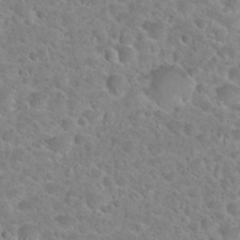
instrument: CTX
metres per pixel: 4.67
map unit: Hto
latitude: 24.2522
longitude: -49.2159
